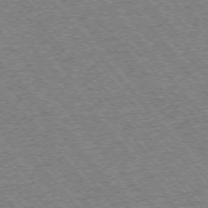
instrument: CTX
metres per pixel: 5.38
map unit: Ap
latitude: -75.6155
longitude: -86.5357
